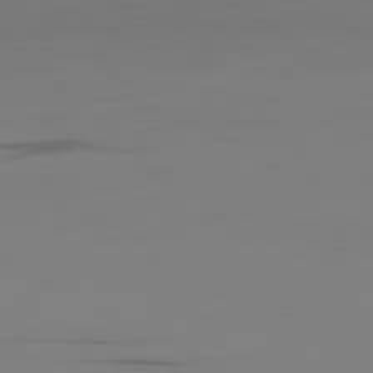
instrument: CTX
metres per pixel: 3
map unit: Ap
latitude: -80.6141
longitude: -58.6491
